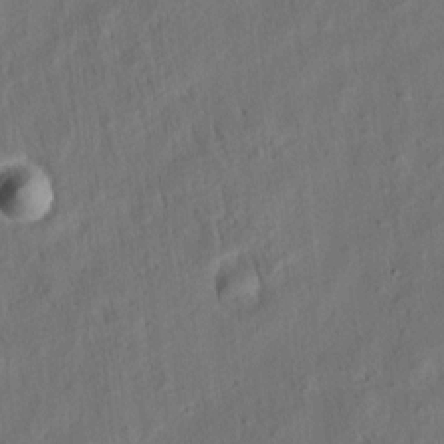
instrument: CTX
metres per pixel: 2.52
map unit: eHh
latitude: 6.2145
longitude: -77.0458
